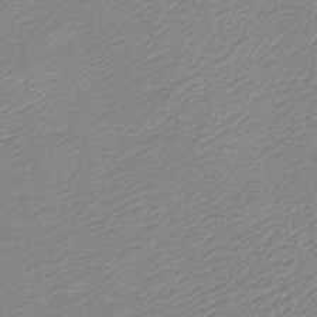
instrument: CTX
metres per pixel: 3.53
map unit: lHb
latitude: -42.6896
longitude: 72.5385
